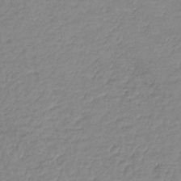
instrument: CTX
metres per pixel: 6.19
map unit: lHb
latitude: -37.0486
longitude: 68.6140
